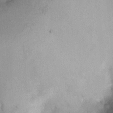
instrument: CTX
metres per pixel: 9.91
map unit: Nhu
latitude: -0.8219
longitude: -15.4238
